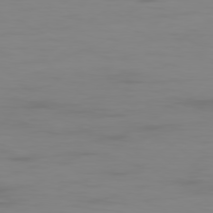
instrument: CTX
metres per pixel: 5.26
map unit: Ap
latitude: -79.7099
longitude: -93.4048
